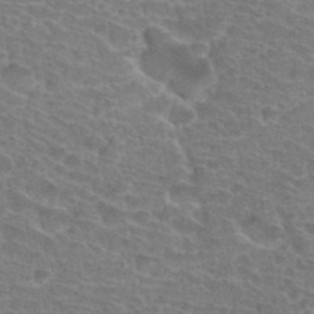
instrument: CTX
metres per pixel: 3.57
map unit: Hto
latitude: 33.6316
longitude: -41.8961
